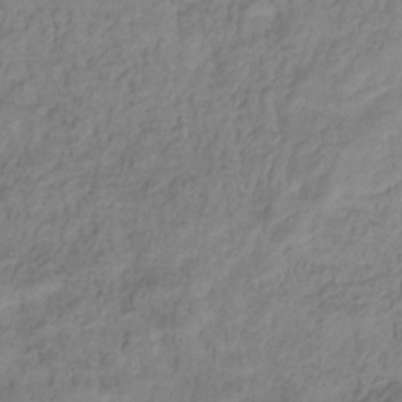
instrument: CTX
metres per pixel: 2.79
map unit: eHb
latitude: -29.6722
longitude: 70.9920
